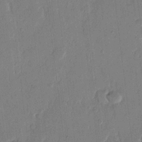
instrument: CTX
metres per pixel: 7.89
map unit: eHh
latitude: 13.4804
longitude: -68.9703
